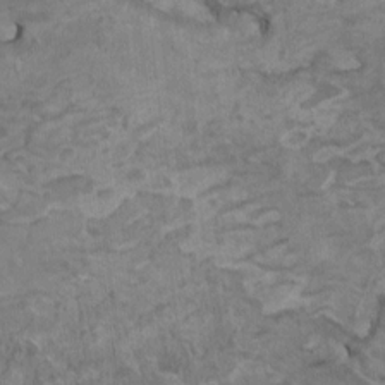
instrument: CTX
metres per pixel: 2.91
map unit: HNhu
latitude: 4.1011
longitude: -3.5371
